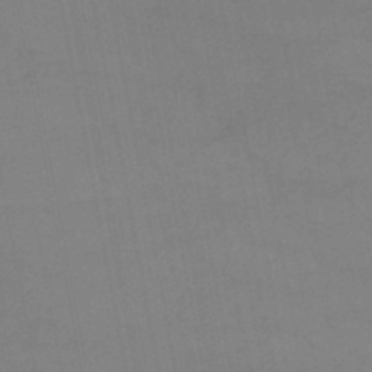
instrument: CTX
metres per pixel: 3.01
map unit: HNb
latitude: -45.7667
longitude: 56.5762
